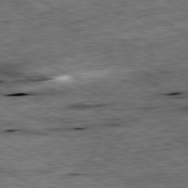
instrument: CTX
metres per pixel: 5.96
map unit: Ap
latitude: -80.9731
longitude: -88.2145
